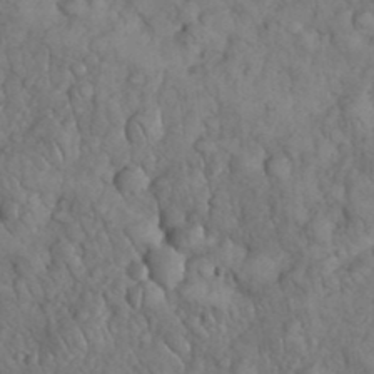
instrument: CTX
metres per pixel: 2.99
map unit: eHh
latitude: 33.2726
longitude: -66.8569
